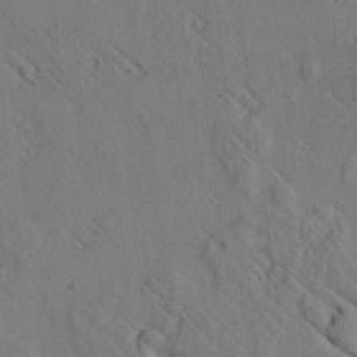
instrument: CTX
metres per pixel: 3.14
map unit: lAvf
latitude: 7.5749
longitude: 160.0472
